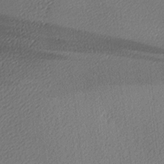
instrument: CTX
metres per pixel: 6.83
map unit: lAa
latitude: -10.1039
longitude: -127.6127
